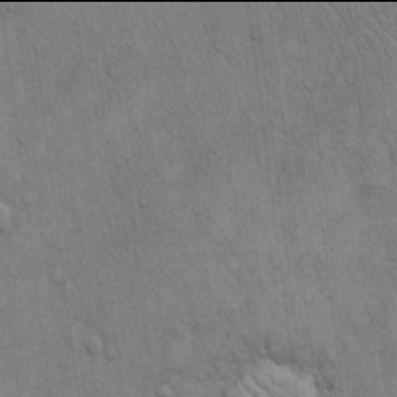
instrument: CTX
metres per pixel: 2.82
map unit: Hto
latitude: 13.9906
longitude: -60.7246
